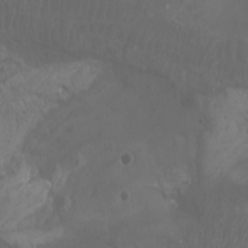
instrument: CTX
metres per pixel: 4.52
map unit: Aa
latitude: -7.5966
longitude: -80.4979
